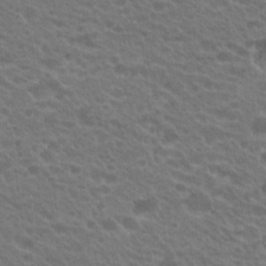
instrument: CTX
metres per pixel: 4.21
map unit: Hto
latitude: 22.4601
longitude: -37.8772
